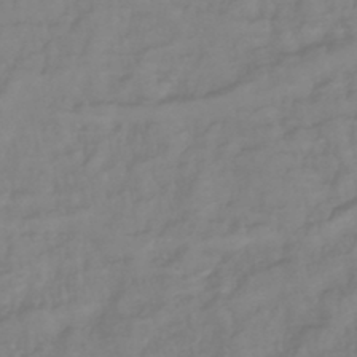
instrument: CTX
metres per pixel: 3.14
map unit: lHb
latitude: -42.2361
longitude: 77.4832
